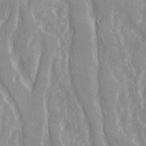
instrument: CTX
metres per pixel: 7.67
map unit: Ave
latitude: 21.9150
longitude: -134.0444
